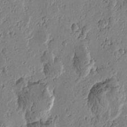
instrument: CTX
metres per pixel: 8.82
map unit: Htu
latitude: -1.4266
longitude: -177.5371
